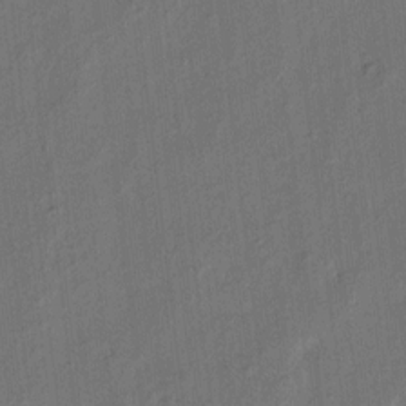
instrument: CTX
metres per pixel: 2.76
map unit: eHh
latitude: 5.6883
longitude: -77.1970
